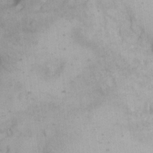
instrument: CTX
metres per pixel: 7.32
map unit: eHh
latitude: 18.3845
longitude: -65.7450
